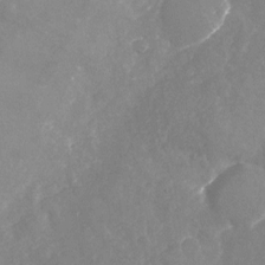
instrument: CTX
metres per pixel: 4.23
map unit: Nhu
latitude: -23.9556
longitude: -57.0836
